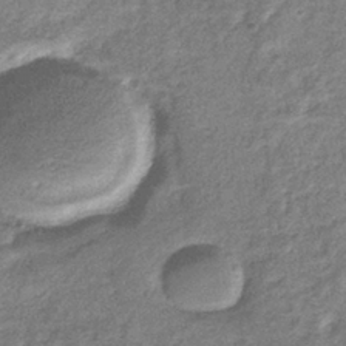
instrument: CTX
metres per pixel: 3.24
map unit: eHb
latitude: -37.2376
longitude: 79.0486
